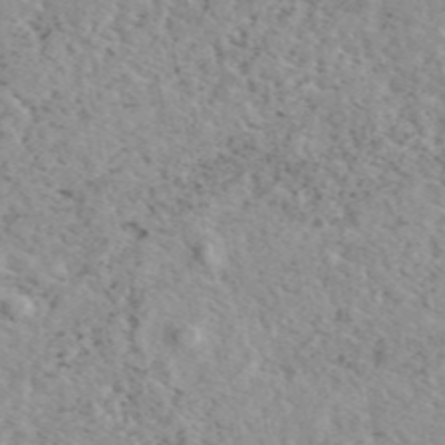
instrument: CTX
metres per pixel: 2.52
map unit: eAb
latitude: 45.4993
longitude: 112.2929
